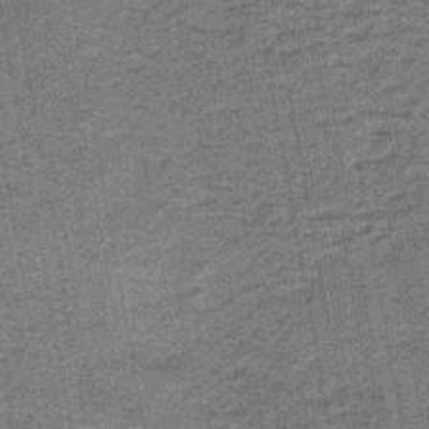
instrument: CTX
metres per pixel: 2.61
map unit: lHb
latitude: -43.6532
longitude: 56.3117
